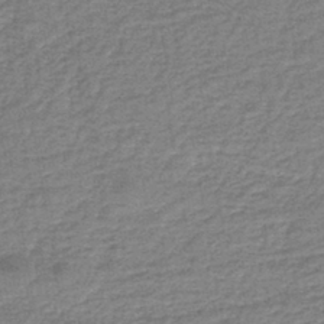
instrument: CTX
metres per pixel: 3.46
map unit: lHb
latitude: -41.4454
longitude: 66.8975
